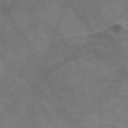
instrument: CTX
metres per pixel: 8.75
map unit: Nve
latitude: -58.3873
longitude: 63.7288
